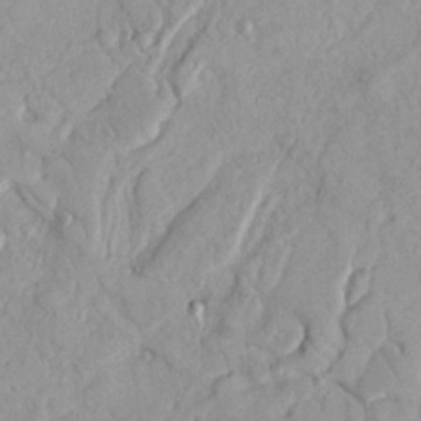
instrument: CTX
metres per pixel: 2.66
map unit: Nhu
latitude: 18.4412
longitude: -77.7449
